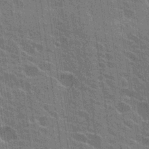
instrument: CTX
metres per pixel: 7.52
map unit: Hto
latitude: 24.7246
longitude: -43.5749
